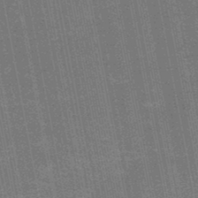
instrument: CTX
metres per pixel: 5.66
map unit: HNb
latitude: -45.5777
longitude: 52.9541
